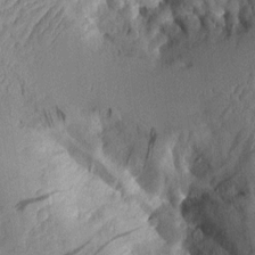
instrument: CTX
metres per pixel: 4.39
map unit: Aa
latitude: 9.4238
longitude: -127.6127
